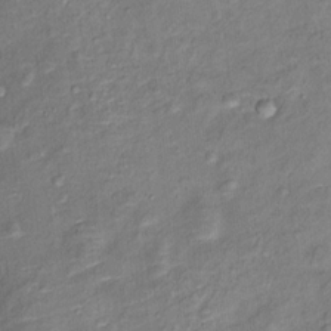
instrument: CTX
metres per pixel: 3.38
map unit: Ht
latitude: 11.0836
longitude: -40.2333
